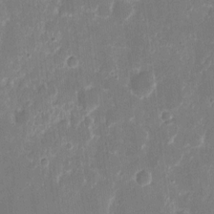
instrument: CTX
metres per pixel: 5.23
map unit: eHh
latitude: 8.6680
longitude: -70.4979
